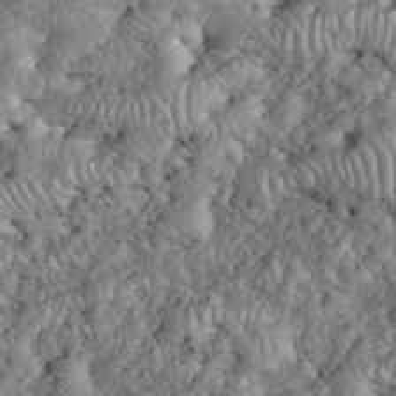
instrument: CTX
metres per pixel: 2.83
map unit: eHh
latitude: 38.4979
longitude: -57.0458
